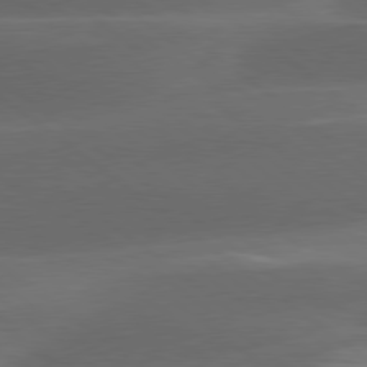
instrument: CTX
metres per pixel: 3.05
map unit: lApd
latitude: 79.0081
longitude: -48.6490
